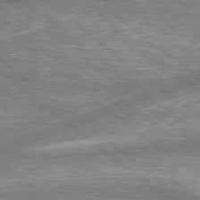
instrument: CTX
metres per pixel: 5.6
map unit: lApd
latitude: 79.1214
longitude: -157.8016
